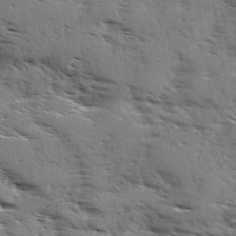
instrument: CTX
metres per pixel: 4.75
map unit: Ave
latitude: 1.4426
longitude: -110.9514
